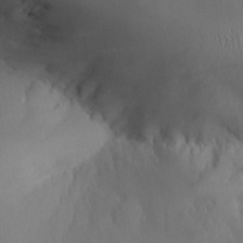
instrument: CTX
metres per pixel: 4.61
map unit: Aa
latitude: 25.0080
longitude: -128.0633
